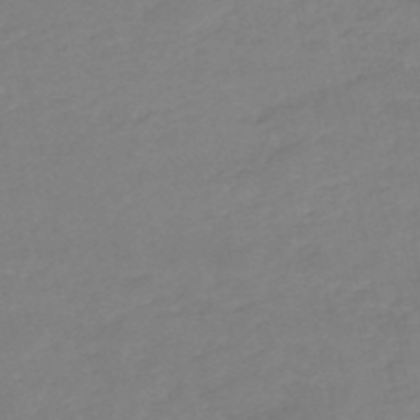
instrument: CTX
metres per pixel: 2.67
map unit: eHh
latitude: -52.7652
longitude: -25.4804
